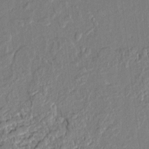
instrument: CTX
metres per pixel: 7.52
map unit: Aa
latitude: 9.3104
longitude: -131.7639
